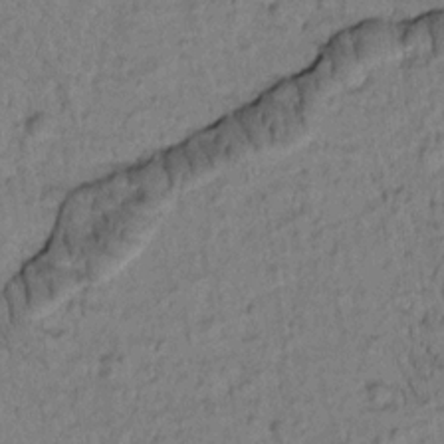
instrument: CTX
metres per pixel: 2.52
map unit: Htu
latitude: -2.5006
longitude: 172.9919
